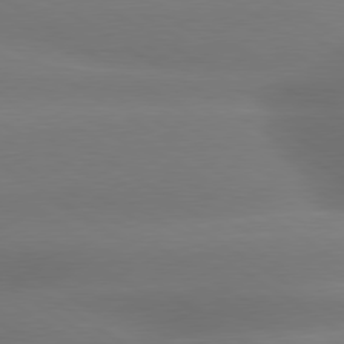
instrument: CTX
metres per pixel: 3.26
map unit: lApd
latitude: 79.7261
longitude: -135.1592
